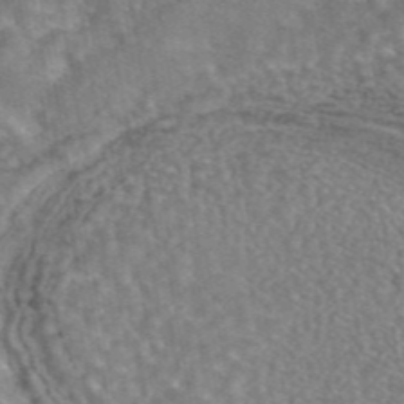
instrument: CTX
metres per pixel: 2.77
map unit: eAb
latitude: 44.2900
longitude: 106.8597
